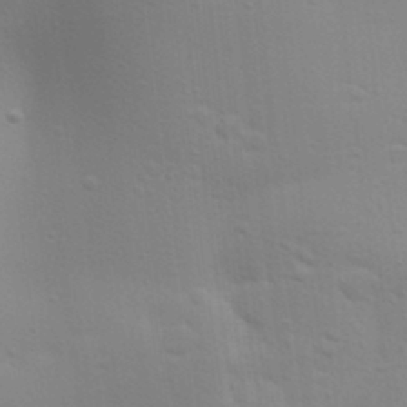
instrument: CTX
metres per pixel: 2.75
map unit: Aa
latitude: 30.9514
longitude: -144.7246
